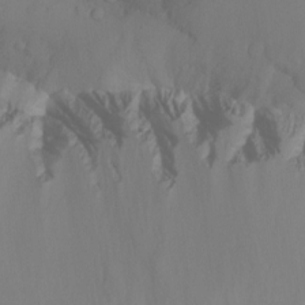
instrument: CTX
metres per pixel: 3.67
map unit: Nhu
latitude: -12.1228
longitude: -67.8772
